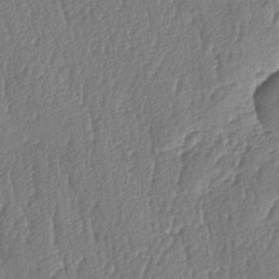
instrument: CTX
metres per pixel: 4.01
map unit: lAa
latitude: -8.0850
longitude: -129.3670
